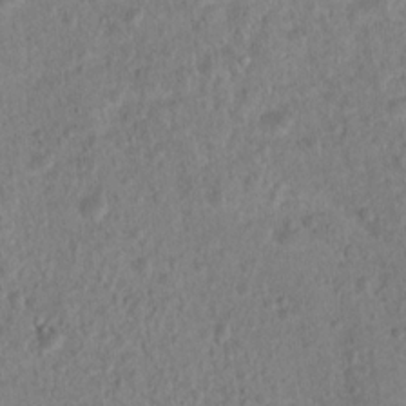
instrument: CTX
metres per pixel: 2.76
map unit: Nhu
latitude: 16.5546
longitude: -30.9136
